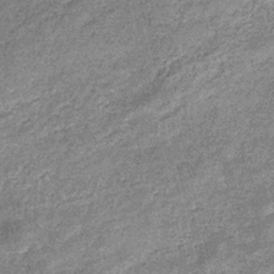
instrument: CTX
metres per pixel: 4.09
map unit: eHb
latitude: -31.6722
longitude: 71.2376
